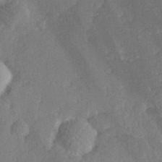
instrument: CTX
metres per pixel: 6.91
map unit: lHvf
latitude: 25.6316
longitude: 143.7477
